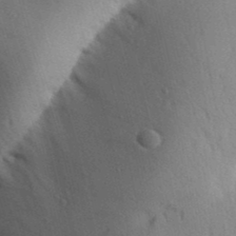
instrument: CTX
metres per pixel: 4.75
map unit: Aa
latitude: 31.8962
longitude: -142.8947
